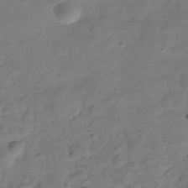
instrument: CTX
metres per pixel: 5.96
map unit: Hve
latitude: -30.1039
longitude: 92.9731
